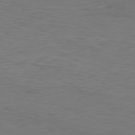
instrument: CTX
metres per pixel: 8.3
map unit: Hpe
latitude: -80.7086
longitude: 18.0850
